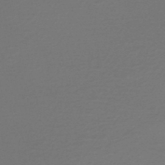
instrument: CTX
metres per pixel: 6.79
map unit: HNhu
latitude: -47.0864
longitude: 98.5951
